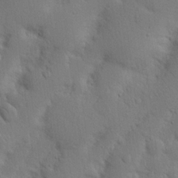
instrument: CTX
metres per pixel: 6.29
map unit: Nhu
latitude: 19.8394
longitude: -75.3482
